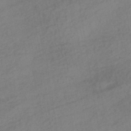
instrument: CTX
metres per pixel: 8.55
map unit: HNhu
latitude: -42.1416
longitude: 101.7477
